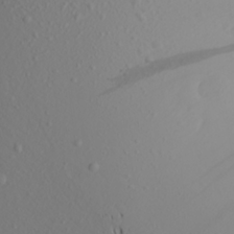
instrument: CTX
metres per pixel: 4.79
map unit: Aa
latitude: 21.4049
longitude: -145.9339
